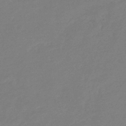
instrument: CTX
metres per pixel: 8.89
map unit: eHb
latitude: -36.7841
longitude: 78.4818
